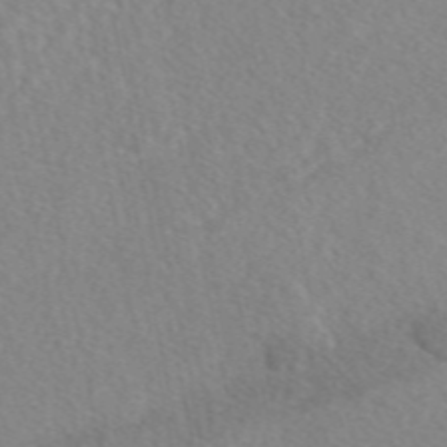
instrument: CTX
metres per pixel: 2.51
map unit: eAb
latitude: 48.0444
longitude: 117.5777
